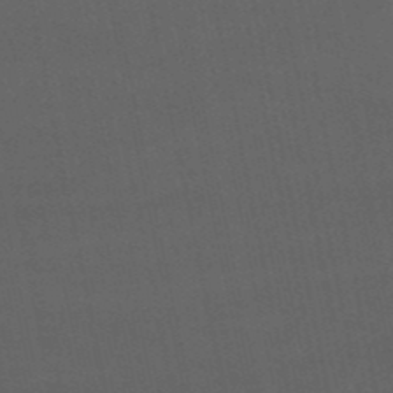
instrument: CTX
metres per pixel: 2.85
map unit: eHb
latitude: -50.5574
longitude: 72.4062
